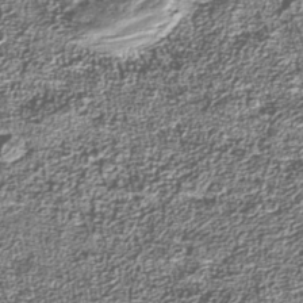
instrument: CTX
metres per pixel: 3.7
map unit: Nhu
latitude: -39.4266
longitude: -83.8961
